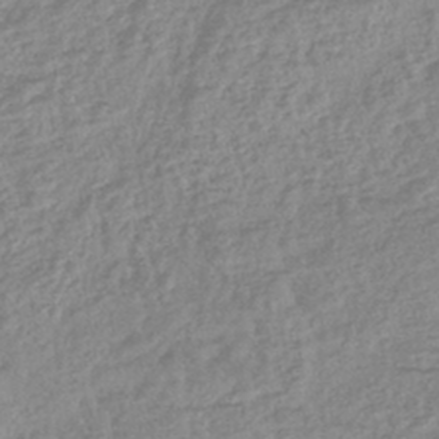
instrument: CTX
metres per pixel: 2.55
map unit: lHb
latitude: -42.4817
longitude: 73.4643
